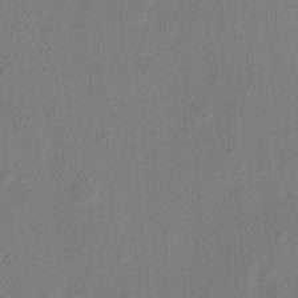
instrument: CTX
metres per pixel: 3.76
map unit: eHh
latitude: 6.3467
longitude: -77.2537
